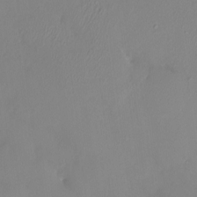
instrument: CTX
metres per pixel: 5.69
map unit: HNhu
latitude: 6.5924
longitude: 1.5777
